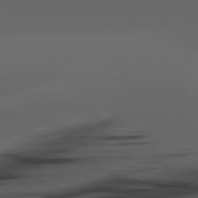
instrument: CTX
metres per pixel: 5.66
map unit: lApd
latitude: 80.9514
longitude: -85.0270
